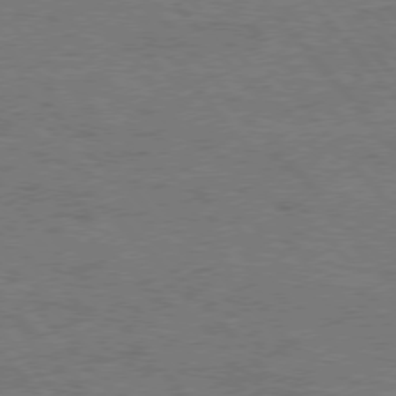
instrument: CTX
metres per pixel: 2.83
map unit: Hpe
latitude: 75.5182
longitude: -152.0633
